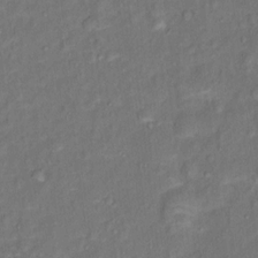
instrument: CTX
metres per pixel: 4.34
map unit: Ht
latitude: 12.0255
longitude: -40.1199
